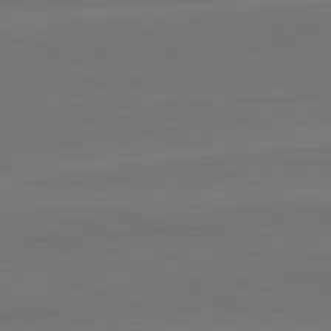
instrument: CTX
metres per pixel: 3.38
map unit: lApd
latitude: 82.4978
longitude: 165.1054
